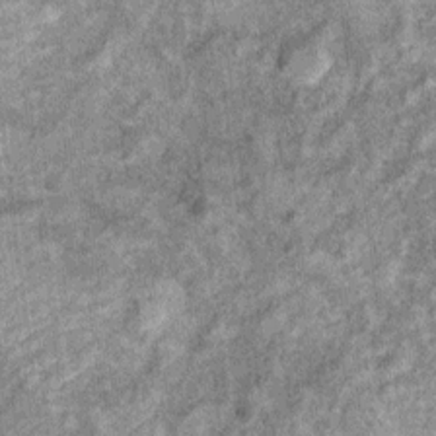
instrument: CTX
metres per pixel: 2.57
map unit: Ht
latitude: 10.1389
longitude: -38.8380
